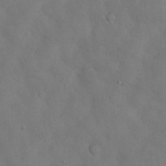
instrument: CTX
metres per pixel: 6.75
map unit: Nhu
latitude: 27.7072
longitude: -70.4601
